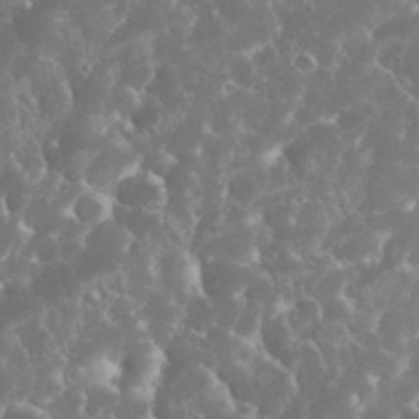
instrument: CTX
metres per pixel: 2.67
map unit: eHh
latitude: 34.4979
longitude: -62.4223
